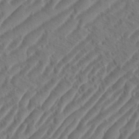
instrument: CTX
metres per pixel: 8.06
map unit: eHh
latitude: 36.6680
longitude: -138.1011
